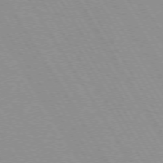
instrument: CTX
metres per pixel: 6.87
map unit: lApd
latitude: 72.4601
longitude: -56.2900
